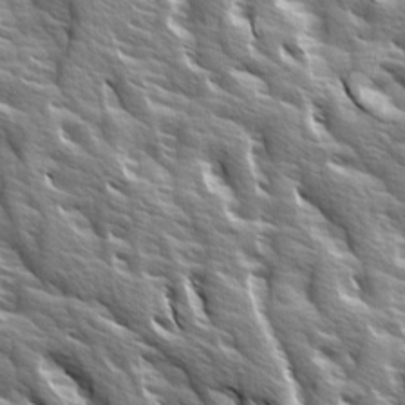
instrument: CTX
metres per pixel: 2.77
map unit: Ave
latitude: 14.9514
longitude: -132.1011
